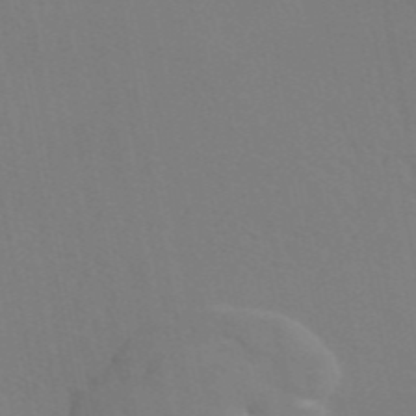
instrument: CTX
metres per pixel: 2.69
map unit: eAb
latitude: 45.7827
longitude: 112.6708
